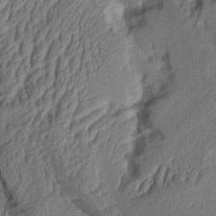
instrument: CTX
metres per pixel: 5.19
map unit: Aa
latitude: 8.0444
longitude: -128.1011
